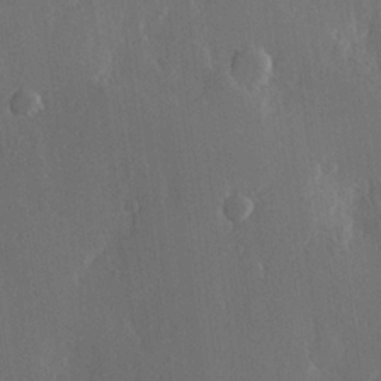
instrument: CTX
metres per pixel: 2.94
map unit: Hve
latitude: 22.5735
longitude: 146.8975
